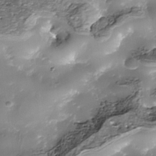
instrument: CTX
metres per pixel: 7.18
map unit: Nhe
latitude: -36.3873
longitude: -89.9151
